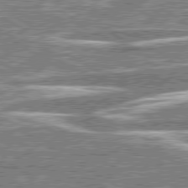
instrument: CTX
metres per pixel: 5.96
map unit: lApd
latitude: 79.7072
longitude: -96.4790
